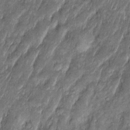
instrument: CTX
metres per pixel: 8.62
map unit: Htu
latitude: -6.8597
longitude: 158.4818
